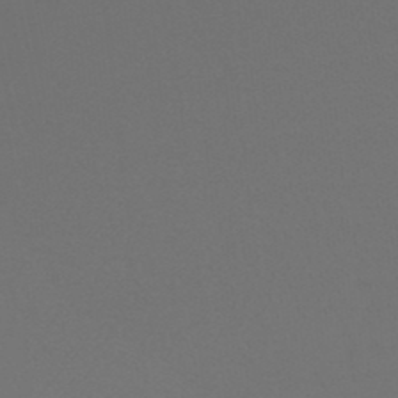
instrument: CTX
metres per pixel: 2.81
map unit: lHb
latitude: -47.4265
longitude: 65.3132
